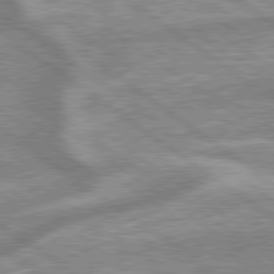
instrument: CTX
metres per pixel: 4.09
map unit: lApd
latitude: 79.3671
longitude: -169.1970
